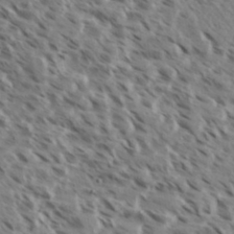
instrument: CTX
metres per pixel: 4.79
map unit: eHh
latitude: 35.7071
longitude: -138.7813
